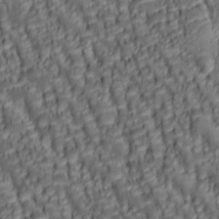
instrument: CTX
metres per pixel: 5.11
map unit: lAa
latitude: 6.2900
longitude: -116.1956
